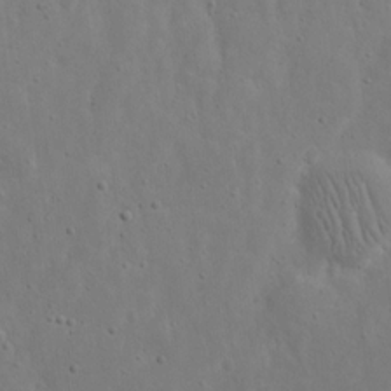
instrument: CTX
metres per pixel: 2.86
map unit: eHh
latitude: 18.1200
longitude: -71.5182
